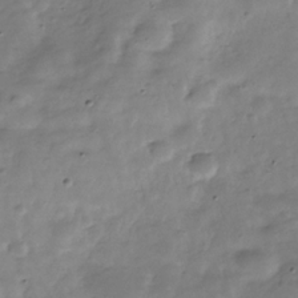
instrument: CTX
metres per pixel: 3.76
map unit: Hve
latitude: -30.7085
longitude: 91.4455
